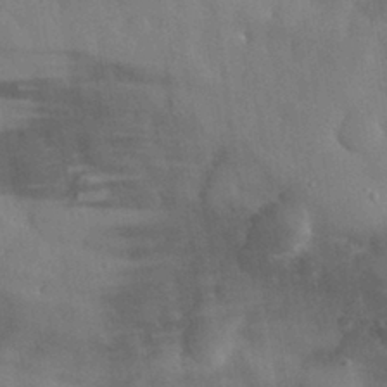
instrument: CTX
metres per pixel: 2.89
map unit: eHh
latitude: 31.0837
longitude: -72.5546
